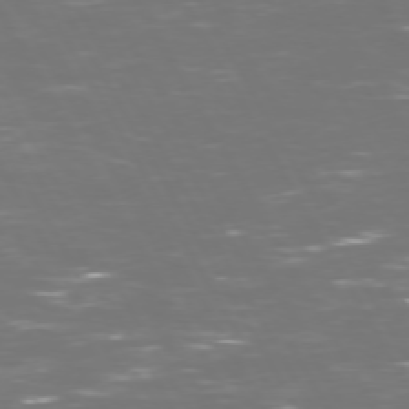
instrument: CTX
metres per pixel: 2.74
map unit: Hpe
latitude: 72.7436
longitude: -125.8205
